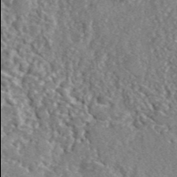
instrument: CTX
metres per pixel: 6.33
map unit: eHh
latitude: 42.2901
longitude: -89.9906
